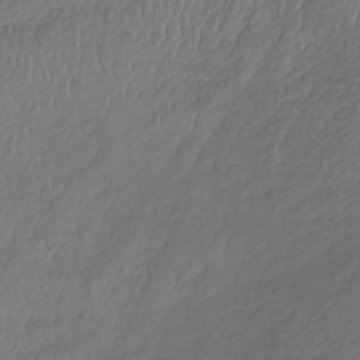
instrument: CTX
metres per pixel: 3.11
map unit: lHb
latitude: -39.4644
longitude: 70.1795
